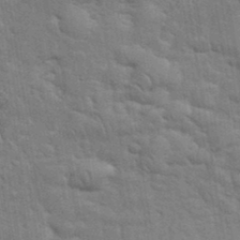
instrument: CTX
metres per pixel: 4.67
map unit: eHh
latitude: 36.1578
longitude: -64.4223
